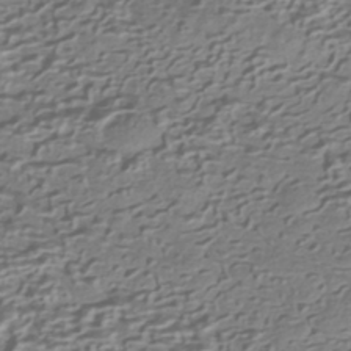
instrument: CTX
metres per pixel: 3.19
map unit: HNhu
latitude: -42.1605
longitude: 100.4062
